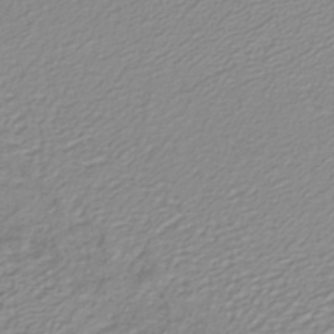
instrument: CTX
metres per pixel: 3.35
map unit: lHb
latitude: -40.6896
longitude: 52.0094
